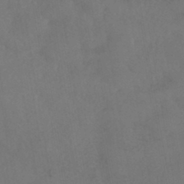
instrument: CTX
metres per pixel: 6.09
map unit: HNhu
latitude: -44.8219
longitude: 94.7085
